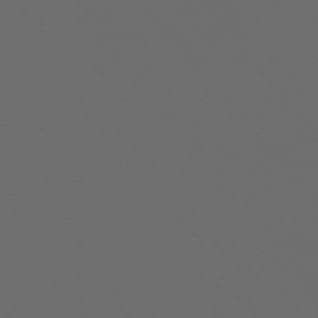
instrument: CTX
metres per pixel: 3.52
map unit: Ap
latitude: -76.0472
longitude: -74.7246
